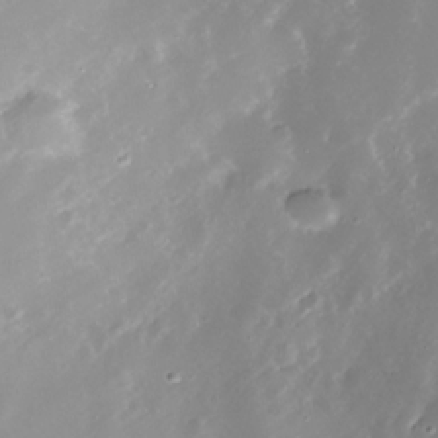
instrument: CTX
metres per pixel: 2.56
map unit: Nhe
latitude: -32.6141
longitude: -116.9136
